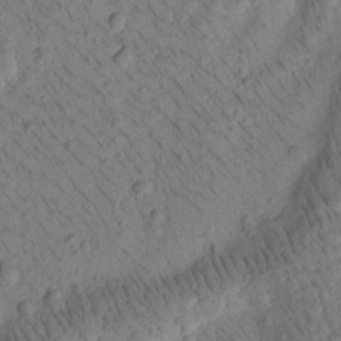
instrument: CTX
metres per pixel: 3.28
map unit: Htu
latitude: -3.4265
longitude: 171.9745
